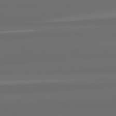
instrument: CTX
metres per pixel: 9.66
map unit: lApd
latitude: 82.6112
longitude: 159.7855
